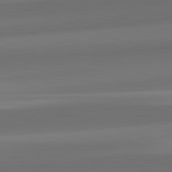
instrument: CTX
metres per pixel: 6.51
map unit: lApd
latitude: 82.2144
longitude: -163.8395
